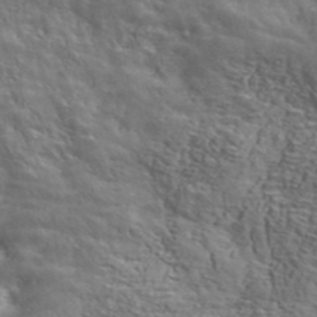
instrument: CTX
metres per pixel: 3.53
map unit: ANa
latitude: 41.9906
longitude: 50.2361
